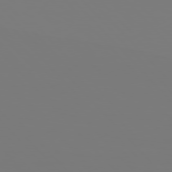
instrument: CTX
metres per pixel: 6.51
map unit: Hpe
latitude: 76.8191
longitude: -161.2537
